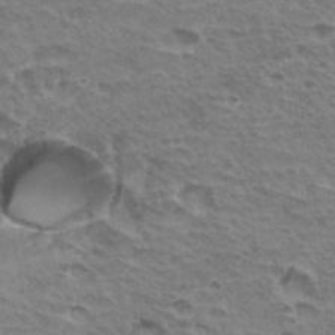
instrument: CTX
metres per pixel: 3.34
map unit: Hto
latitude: 35.4237
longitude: -43.8206
